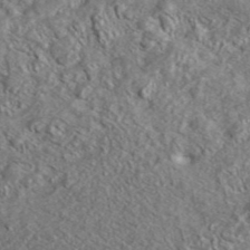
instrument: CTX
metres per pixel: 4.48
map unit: lHvf
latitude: 42.3845
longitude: -88.9514
